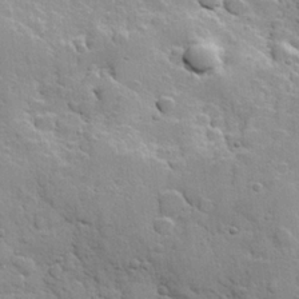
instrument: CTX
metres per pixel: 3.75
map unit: Hve
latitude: 24.0255
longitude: 148.9920
